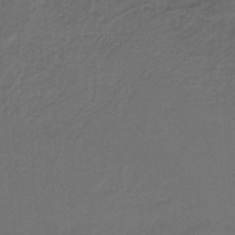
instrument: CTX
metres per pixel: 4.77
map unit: HNb
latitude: -35.9178
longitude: 58.7085
